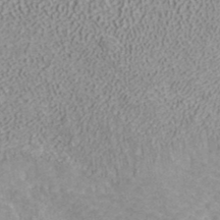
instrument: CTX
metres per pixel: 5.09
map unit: ANa
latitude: 39.1781
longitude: 18.8786
